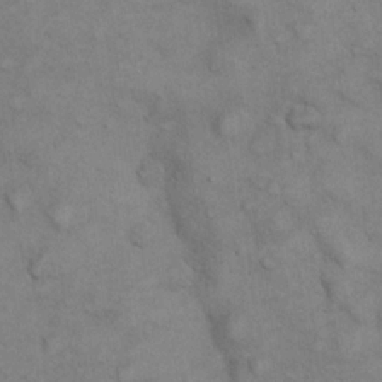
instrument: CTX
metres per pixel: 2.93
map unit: eHh
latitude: 21.6127
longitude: -59.4238
